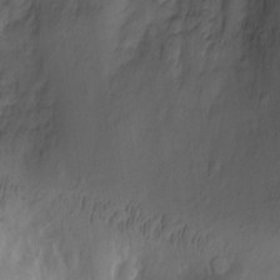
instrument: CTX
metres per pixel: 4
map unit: Ht
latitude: -2.5195
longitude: -29.9906
